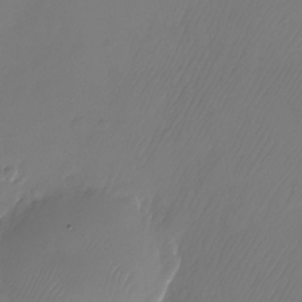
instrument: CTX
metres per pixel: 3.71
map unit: Nhu
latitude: -26.3873
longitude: -71.2537
